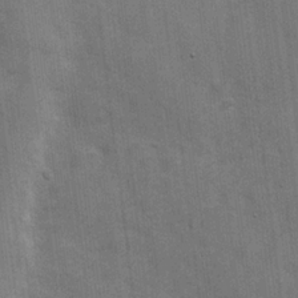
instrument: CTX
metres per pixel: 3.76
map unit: Hve
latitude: 18.8758
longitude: 151.8233
